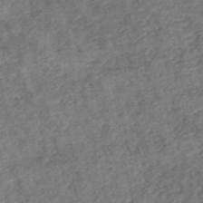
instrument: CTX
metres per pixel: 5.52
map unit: ANa
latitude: 42.6302
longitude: 18.1984
